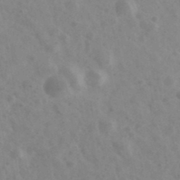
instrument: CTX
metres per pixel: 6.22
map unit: Ave
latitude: 39.2348
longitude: -106.9136
